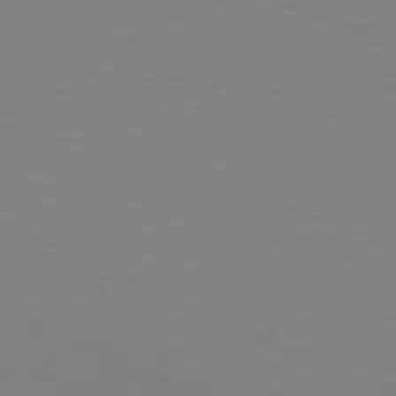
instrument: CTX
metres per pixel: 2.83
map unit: Ap
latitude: -81.3888
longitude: -68.0633
